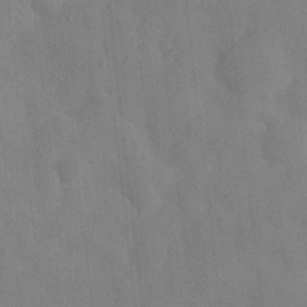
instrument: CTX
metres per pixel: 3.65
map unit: eHh
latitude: 30.8947
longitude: -72.1200
